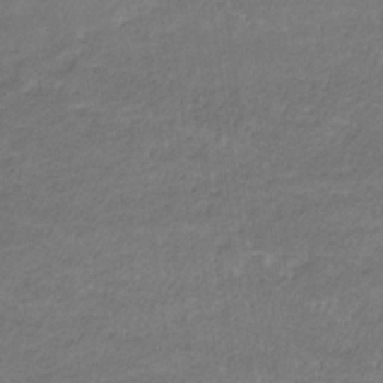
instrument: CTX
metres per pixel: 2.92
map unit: eHb
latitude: -32.2929
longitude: 68.4440
